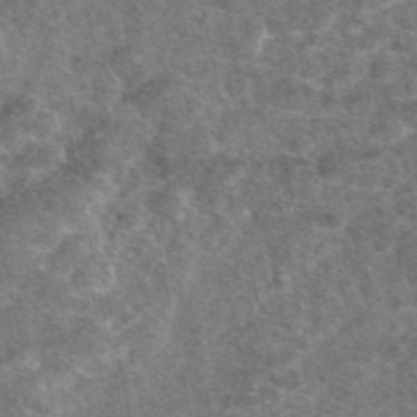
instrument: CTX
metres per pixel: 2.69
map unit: eAb
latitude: 47.4616
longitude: 118.1417
